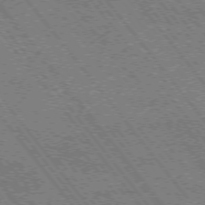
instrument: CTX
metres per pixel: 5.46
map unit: Hpe
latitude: -75.8612
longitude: -14.1578
